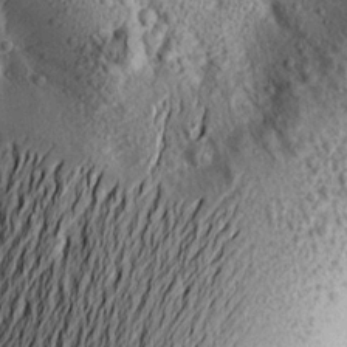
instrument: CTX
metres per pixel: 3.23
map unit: Aa
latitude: 19.6694
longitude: -145.7638
